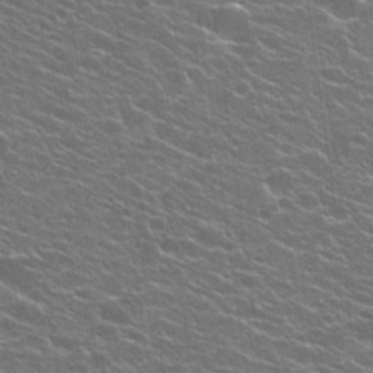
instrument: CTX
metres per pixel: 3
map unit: Hto
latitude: 25.1214
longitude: -29.9906
